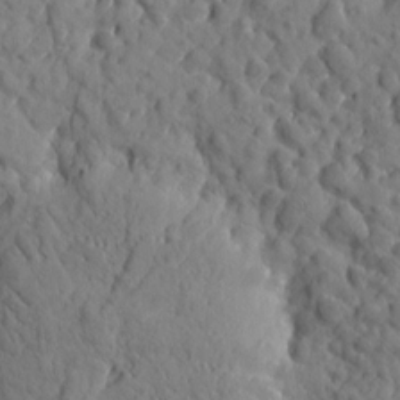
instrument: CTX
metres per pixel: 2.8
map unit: Htu
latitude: 0.9702
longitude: 179.2376
